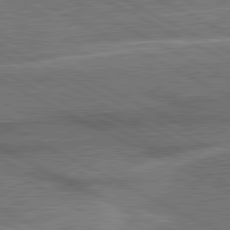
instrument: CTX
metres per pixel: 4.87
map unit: lApd
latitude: 81.1025
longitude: 141.7855
